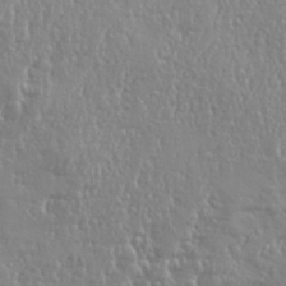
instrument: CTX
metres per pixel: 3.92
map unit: eHh
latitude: 34.6112
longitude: -134.6301
